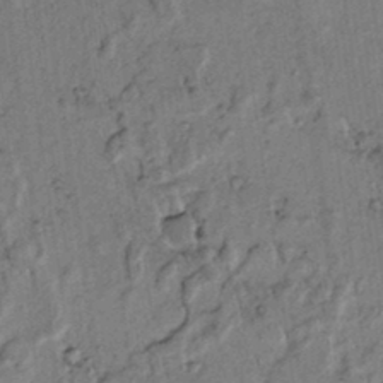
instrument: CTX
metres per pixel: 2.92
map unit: lAvf
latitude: 5.8205
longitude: 160.1039
